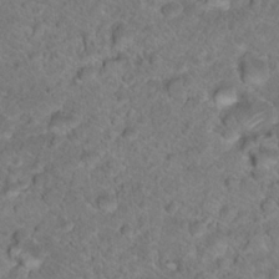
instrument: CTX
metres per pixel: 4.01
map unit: Hto
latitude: 17.4993
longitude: -37.3671
